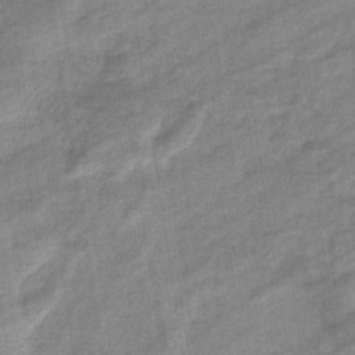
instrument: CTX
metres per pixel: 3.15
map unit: eHb
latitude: -37.1620
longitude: 77.6533
